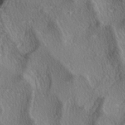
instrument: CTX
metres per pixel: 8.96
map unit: lAa
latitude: -4.4629
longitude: -124.4034
